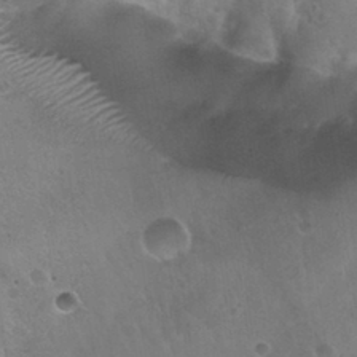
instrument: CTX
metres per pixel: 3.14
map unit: Nhu
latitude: 30.5924
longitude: -54.1767
